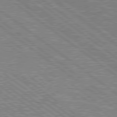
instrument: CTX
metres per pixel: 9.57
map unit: Hpe
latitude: 78.8569
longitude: -156.8757
